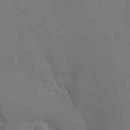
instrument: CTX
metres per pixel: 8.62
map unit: eHh
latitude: 18.7435
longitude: -66.8946
